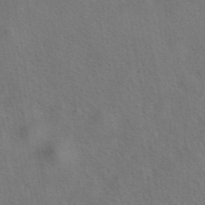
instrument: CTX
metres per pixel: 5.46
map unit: eAb
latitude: 42.2523
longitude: 104.8975
